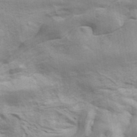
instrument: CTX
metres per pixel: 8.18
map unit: ANa
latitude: 41.3860
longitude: 14.5574
